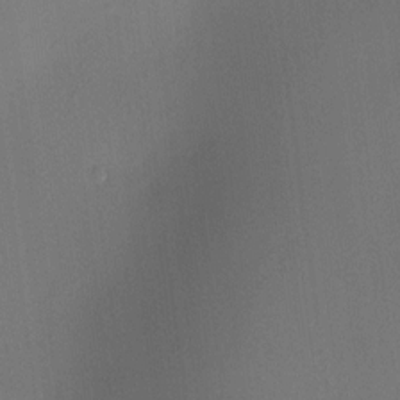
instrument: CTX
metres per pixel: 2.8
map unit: HNhu
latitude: 9.0270
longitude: 15.0487
